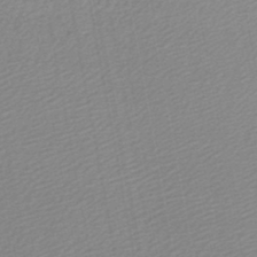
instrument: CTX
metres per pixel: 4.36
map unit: lHb
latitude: -47.1242
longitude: 58.0849
